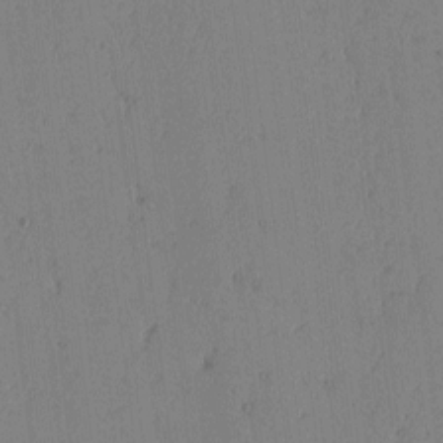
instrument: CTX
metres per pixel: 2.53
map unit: lAvf
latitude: -1.2565
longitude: -105.5749
